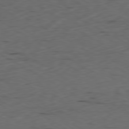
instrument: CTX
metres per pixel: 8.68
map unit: Ap
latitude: -80.3118
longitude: -71.1025
